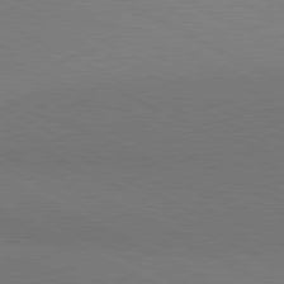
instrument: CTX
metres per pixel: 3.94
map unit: lApd
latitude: 80.9514
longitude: 145.5399
